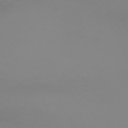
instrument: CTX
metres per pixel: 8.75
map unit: Nhu
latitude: -68.5006
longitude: 39.0487
